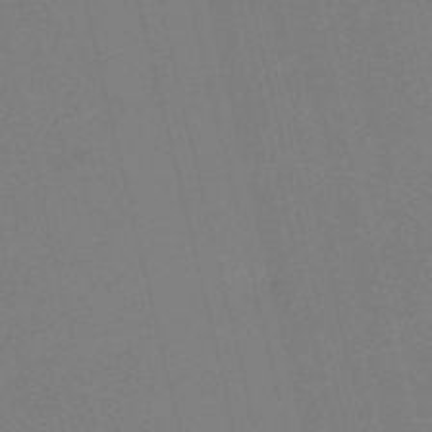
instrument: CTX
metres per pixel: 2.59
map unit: HNb
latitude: -54.8975
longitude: -39.5938
